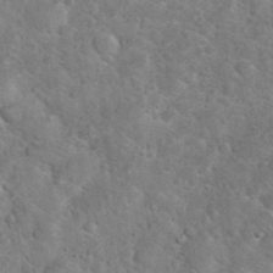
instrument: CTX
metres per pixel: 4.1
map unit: eHh
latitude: 37.0081
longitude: -65.3671
